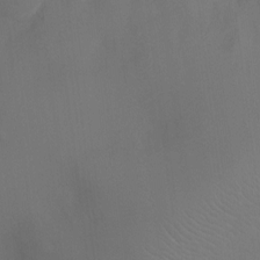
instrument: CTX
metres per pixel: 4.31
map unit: Ht
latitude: -5.5399
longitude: -25.5560
